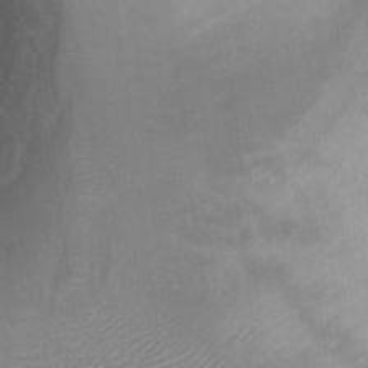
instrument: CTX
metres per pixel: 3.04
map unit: Ht
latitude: 12.3278
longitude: -41.1970
